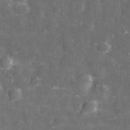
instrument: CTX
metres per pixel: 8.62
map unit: eHh
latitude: 31.4238
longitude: -71.4804
